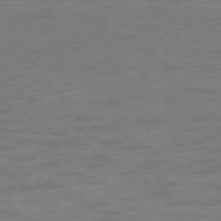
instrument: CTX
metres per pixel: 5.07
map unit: Ap
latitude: -79.3509
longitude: -63.9528
